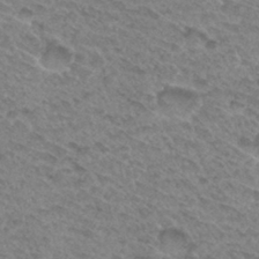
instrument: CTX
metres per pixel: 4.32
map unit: Hto
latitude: 31.9151
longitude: -47.6316
